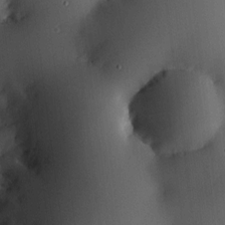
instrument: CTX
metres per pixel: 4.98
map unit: HNhu
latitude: 7.0458
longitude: 14.7086
